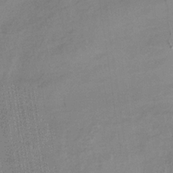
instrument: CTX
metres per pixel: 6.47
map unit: lHb
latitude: -33.8423
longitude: 66.1228
